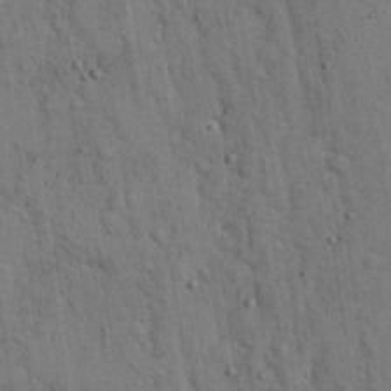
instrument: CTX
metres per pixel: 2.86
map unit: eHh
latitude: 15.1404
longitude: -68.5546
